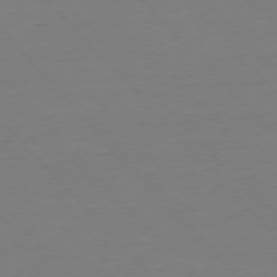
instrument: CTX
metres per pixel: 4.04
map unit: Ap
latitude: -76.4818
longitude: -92.9702
